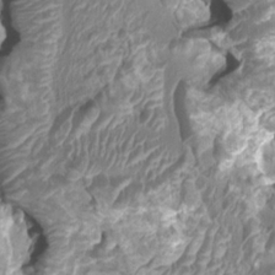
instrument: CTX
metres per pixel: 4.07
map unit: HNhu
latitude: 3.2537
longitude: -3.0458
